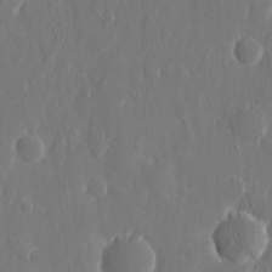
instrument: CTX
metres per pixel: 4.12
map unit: eHh
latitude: 10.6491
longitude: -71.1214
